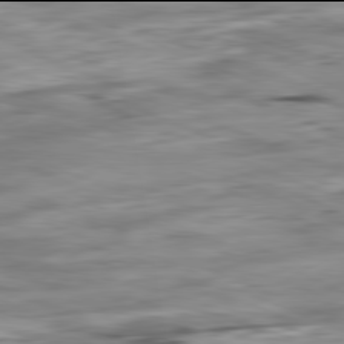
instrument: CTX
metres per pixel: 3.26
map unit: Ap
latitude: -82.0094
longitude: -81.4804
